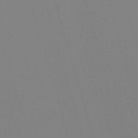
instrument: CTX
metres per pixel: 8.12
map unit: eHh
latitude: -62.1983
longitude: 50.8975
